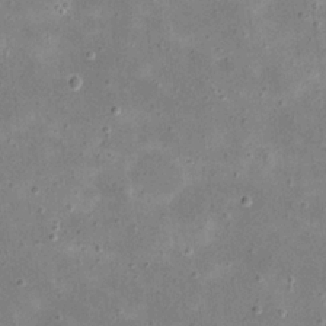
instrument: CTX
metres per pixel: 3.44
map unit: eHh
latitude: 21.5182
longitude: -66.7435
